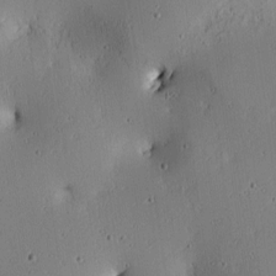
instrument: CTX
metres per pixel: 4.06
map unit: lAa
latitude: 6.3656
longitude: -113.7638
